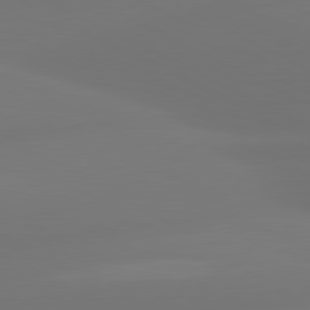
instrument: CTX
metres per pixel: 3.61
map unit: lApd
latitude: 80.9325
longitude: -164.7435
